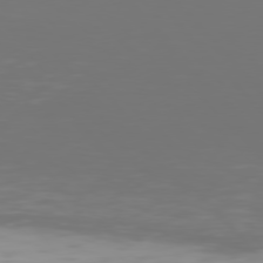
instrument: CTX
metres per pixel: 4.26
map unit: Hpe
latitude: 76.6490
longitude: -170.0822
